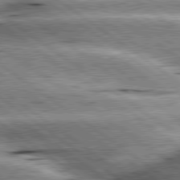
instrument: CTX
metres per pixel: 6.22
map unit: lApd
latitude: 80.1011
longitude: -140.4412
